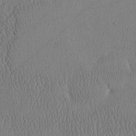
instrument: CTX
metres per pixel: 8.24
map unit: eHh
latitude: -3.8800
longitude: 16.1606
